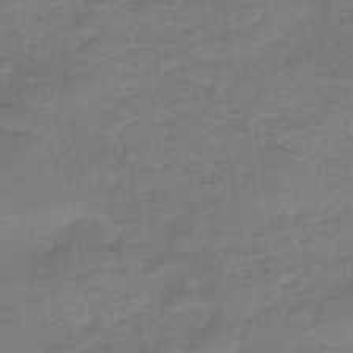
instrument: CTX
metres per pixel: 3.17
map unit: HNb
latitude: -47.8233
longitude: -38.4979
